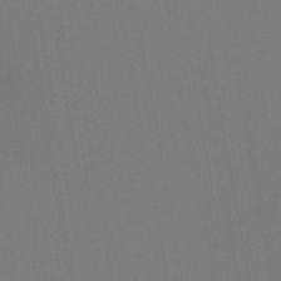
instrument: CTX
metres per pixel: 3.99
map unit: HNb
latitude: -44.6519
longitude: -44.4790
